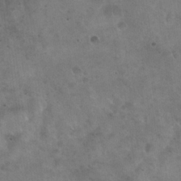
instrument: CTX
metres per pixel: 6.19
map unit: Hto
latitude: 21.9717
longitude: -54.3467
